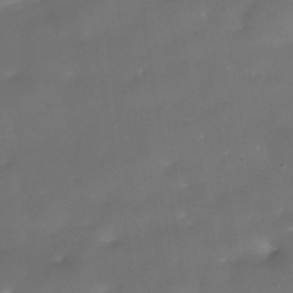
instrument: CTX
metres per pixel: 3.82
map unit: Nhe
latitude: -38.1984
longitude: -118.7624
